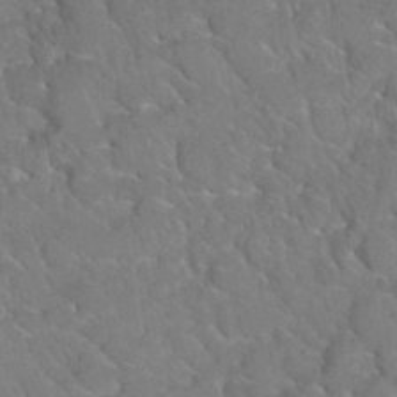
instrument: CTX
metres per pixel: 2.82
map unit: Hto
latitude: 35.4426
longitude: -48.6302
